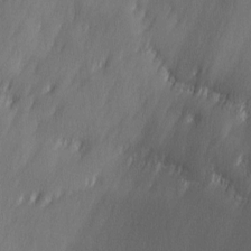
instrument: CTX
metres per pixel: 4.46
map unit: Ave
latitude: 10.0822
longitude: -105.6883
